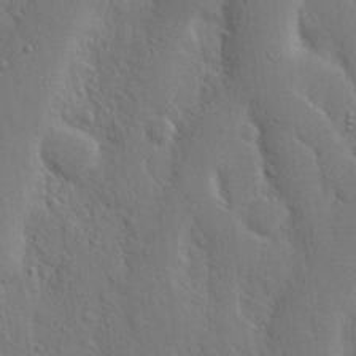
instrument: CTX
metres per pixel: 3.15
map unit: Nhu
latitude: 19.6882
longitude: -75.3293
